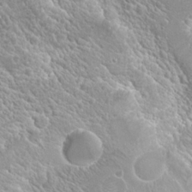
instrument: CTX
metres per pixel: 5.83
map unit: Hto
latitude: 21.5182
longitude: -31.5371
